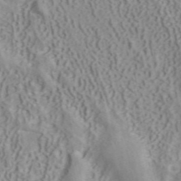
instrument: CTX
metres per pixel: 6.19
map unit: ANa
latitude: 40.6868
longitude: 34.7463
